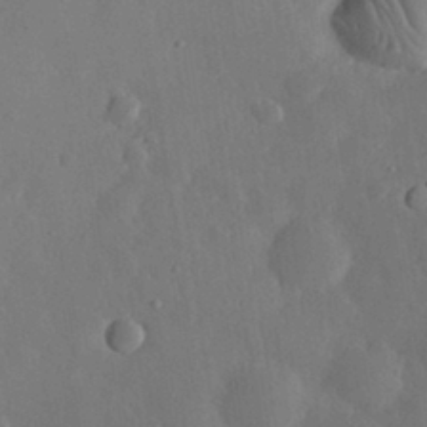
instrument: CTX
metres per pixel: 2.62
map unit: eHh
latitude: 30.9703
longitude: -78.2901
